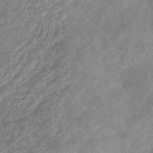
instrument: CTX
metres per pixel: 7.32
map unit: eHb
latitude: -31.6533
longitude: 71.2754
